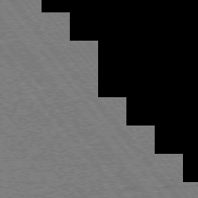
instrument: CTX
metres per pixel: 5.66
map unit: Ap
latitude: -74.9731
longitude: -81.8016
